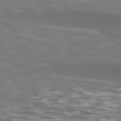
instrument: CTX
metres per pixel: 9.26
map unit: lApd
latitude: 74.4601
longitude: -54.8947
